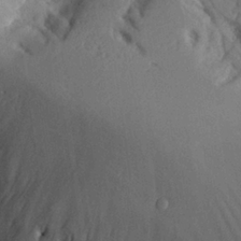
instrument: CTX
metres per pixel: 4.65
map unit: Aa
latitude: 26.3278
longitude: -129.7449
